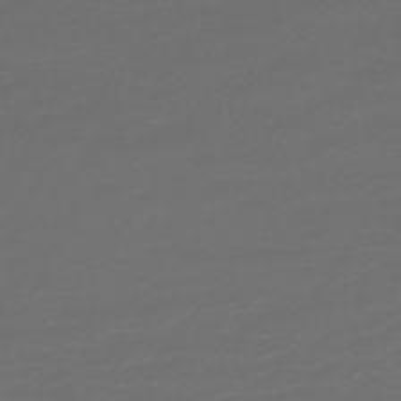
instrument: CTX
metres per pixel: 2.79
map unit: HNb
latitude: -47.9745
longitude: 55.6344
